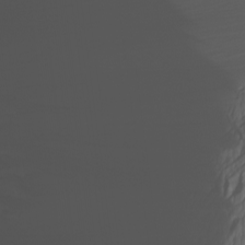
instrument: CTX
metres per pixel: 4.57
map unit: Htu
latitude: -6.9730
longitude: -69.5938
